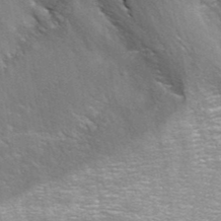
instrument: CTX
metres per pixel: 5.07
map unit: ANa
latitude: 40.1955
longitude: 21.0864
